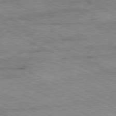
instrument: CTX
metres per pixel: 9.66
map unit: Ap
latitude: -80.8975
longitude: -84.4790
